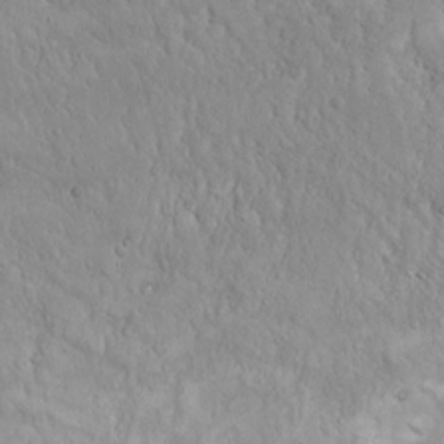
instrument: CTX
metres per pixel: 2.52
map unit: Hto
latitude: 17.4049
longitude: -58.9325
